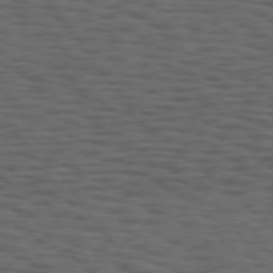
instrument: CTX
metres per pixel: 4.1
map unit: Hpe
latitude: 74.6679
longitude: -132.8758
